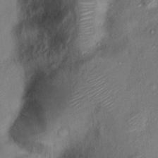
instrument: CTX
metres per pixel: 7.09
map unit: Nhu
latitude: 12.0444
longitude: -27.5371
